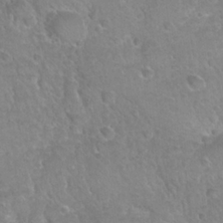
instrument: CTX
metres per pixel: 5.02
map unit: Nhu
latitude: 24.2711
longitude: -52.1389
